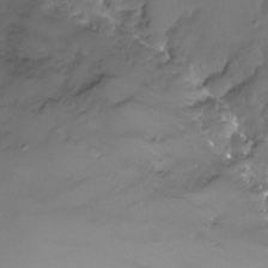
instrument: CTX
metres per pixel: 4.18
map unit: Nhu
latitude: -19.8044
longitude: -57.8583
